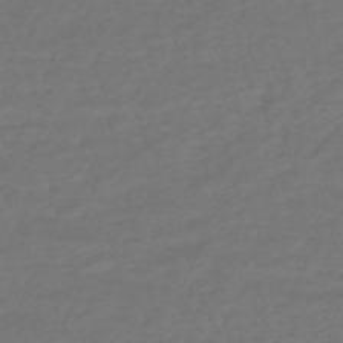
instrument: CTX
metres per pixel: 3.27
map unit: eHb
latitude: -47.3887
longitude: 86.8597
